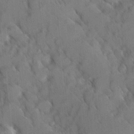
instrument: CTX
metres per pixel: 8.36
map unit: Ave
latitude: 8.5168
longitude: -104.0255
